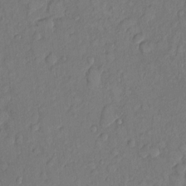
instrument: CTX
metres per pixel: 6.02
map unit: Nhu
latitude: 1.2348
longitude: -14.0822
